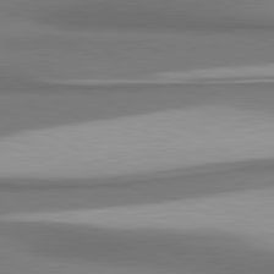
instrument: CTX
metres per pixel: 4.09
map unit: lApd
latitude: 80.7813
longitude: 176.1795
